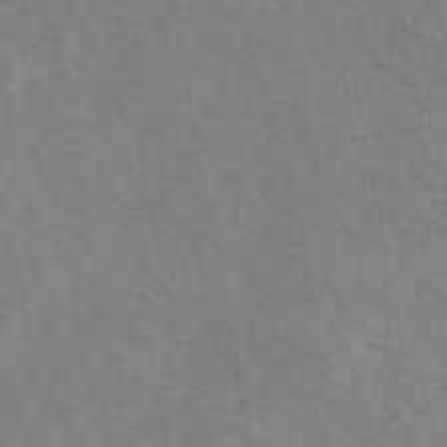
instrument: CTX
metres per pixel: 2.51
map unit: ANa
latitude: 44.6868
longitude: 46.7841
